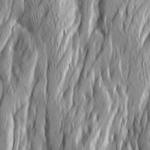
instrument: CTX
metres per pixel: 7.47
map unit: Ave
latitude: 14.8380
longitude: -135.1781
